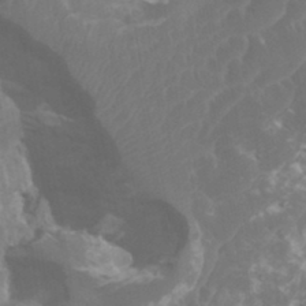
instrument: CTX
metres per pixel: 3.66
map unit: HNhu
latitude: 1.9150
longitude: -0.3089
